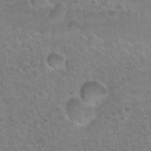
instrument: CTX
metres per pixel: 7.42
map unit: Nhu
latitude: 31.1215
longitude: -51.9150
